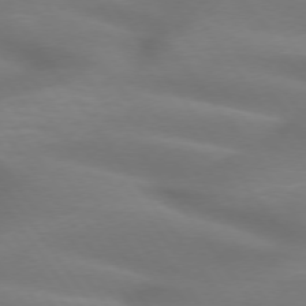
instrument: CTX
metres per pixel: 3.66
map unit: lApd
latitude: 74.7435
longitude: -59.5371
